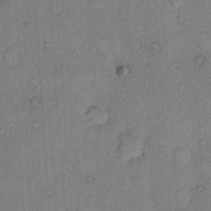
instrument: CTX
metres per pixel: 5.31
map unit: Hto
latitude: 9.2159
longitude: -61.5371
